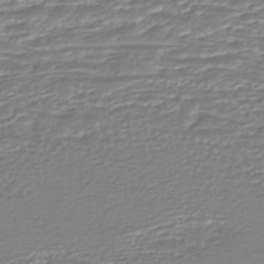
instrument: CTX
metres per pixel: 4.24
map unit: HNhu
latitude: -46.6896
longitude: 103.1620
